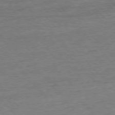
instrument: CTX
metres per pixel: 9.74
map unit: Ap
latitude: -77.2754
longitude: -96.2900
